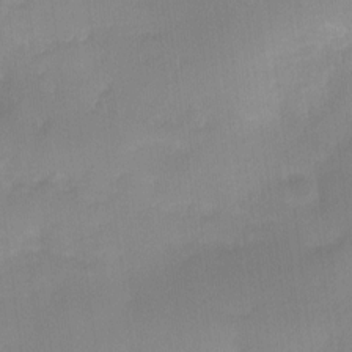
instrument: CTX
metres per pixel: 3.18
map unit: Nhu
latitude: 4.2145
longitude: -16.5546
